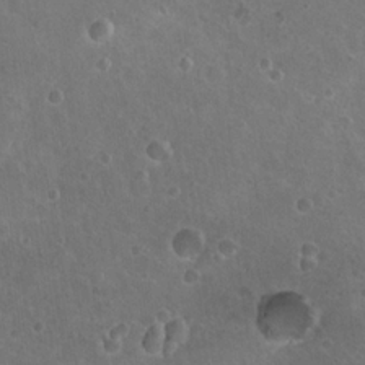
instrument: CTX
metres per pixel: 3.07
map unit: Nhu
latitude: 18.0444
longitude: -32.8191
